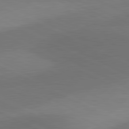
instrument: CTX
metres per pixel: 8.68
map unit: lApd
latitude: 81.0836
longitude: 126.3495
